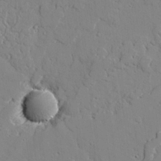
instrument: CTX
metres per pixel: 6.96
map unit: lAvf
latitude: 25.9528
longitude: -110.4979
